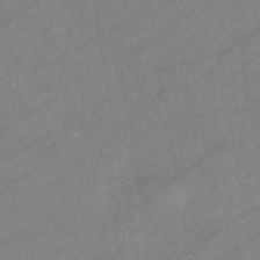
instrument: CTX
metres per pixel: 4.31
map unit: eHb
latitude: -40.8219
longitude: 83.0108
